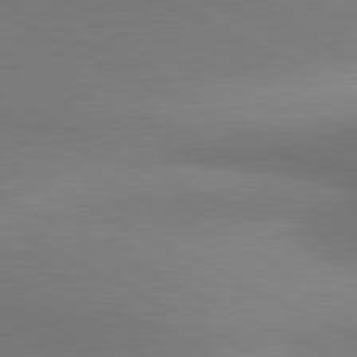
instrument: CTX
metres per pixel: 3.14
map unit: lApd
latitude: 81.1025
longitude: 154.8408
